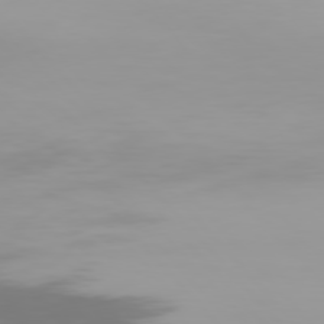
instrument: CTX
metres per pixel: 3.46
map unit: Hpe
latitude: 76.0822
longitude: -143.4993
